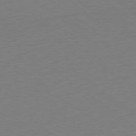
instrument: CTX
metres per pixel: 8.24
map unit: Ap
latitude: -79.0108
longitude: -68.6680
